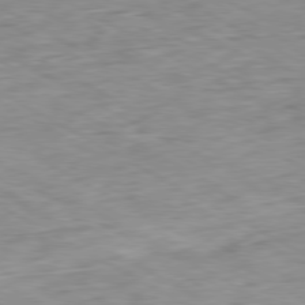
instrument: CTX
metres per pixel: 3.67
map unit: Ap
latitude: -80.5007
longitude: -81.2348
